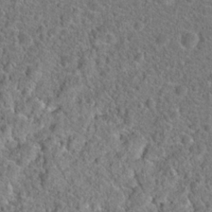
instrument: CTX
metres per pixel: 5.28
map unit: Hto
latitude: 19.4615
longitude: -42.6113
